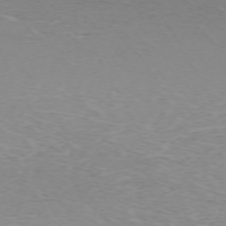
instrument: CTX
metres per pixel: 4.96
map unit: Hpe
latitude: -71.8989
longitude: 12.5763
